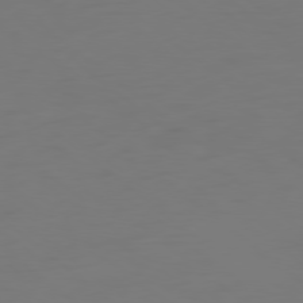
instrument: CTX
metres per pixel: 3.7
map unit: Ap
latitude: -79.6155
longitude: -61.0647
